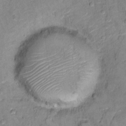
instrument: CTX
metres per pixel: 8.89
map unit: Ht
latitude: 11.3104
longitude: -33.6694
